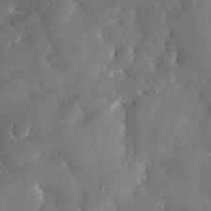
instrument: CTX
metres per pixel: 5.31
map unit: eHh
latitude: 30.3090
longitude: -81.6694
